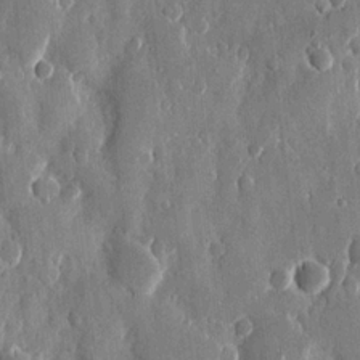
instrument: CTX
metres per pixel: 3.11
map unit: eHh
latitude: 12.0444
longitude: -71.1970
